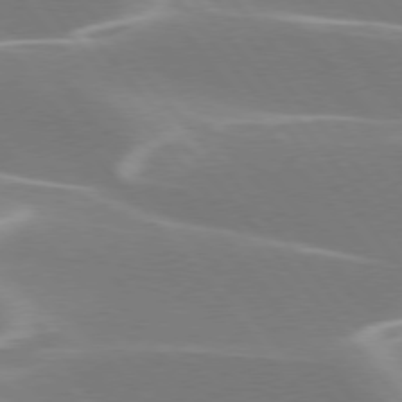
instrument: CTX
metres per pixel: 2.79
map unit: lApd
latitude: 75.9150
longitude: -62.9514
